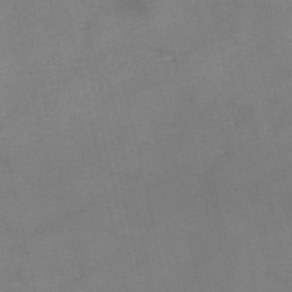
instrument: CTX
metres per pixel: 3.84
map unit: eHh
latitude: -54.4818
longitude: -90.6679
